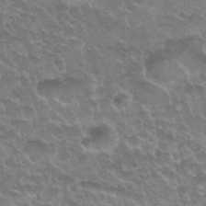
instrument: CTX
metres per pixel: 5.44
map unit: Nhu
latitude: 25.4426
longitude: -51.4426
